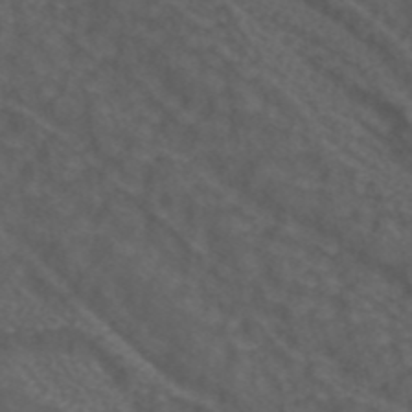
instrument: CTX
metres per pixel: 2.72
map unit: ANa
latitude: 43.4993
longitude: 24.1795
